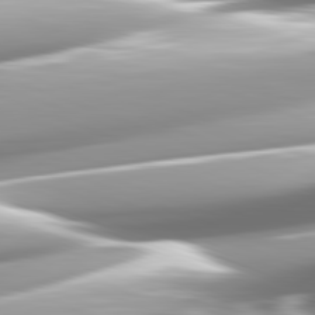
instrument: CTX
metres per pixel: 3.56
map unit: lApd
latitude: 82.2711
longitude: -147.9906
